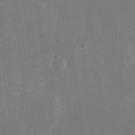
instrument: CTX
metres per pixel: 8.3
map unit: eHh
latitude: 18.6868
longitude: -70.7435
